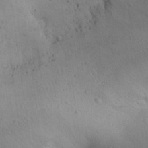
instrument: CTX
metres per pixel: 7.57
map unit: Aa
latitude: 29.1592
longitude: -144.9702
